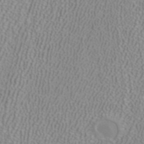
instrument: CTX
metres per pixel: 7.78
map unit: ANa
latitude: 40.0633
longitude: 21.9178
